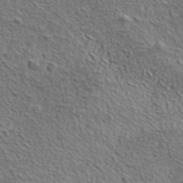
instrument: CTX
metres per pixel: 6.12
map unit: ANa
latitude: 40.1199
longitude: -90.8947
